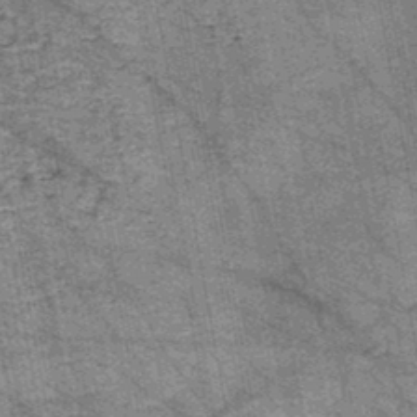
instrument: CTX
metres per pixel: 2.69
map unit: HNb
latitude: -44.9731
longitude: 53.1620
